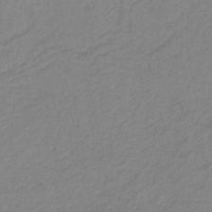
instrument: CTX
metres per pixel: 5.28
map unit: HNb
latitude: -41.0675
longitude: 51.3132
